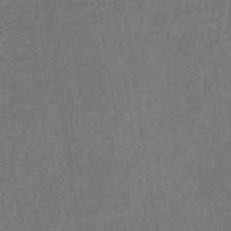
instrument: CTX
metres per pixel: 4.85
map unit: eHb
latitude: -33.4833
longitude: 73.2565
